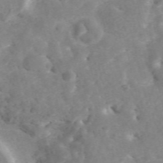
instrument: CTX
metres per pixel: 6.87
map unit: ANa
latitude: 41.6693
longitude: 34.1228
